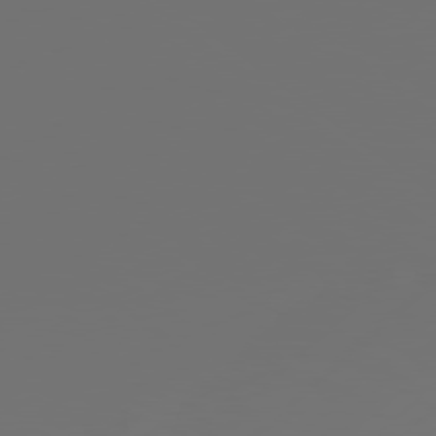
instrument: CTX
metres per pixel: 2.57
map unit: Hpe
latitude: 78.5546
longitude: 173.1242
